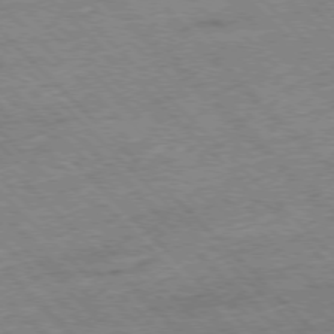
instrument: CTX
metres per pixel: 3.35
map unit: Hpe
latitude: -77.3510
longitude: -15.8584
